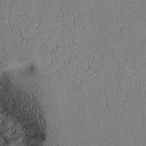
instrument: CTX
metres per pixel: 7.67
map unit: Aa
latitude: 11.4804
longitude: -127.7261
